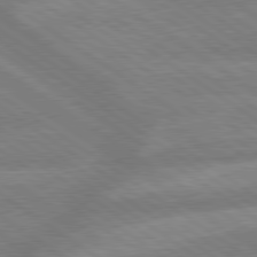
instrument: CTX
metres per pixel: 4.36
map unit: lApd
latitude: 79.5938
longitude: -164.4790
